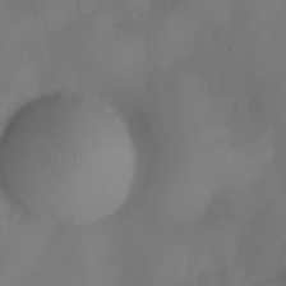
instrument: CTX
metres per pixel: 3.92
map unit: eHh
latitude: -23.6722
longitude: 15.5966
